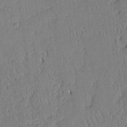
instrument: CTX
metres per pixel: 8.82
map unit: Aa
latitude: 11.8395
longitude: -127.9717
